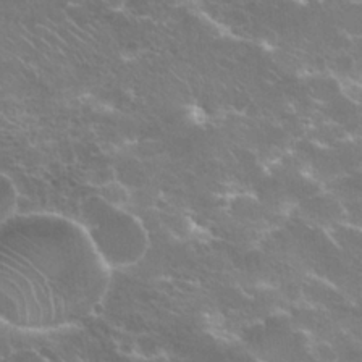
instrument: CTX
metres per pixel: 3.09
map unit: Hto
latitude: 20.9514
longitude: -40.1388
